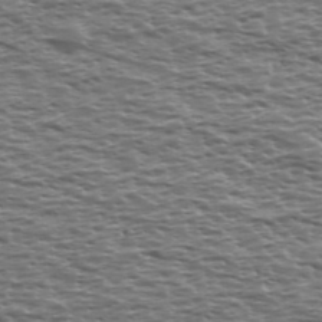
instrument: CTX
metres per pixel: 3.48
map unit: Ave
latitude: 39.1403
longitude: -112.7624
